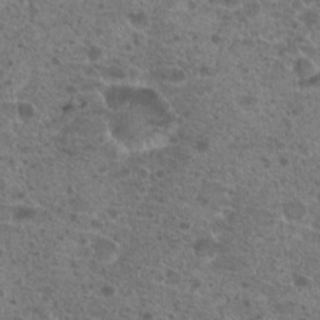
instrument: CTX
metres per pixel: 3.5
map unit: Hto
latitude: 19.8394
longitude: -40.8191
